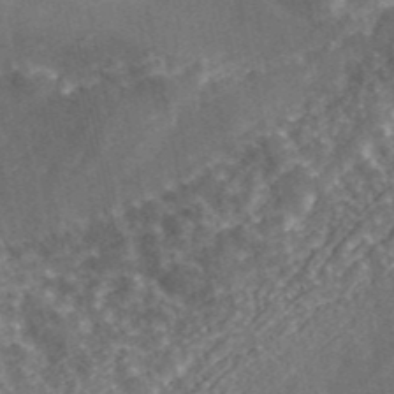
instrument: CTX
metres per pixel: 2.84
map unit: eAb
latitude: 42.5735
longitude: 105.8233
